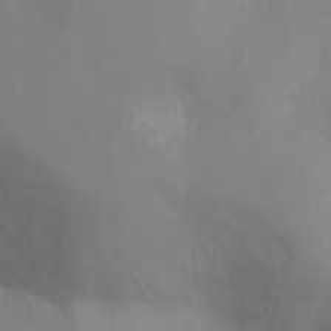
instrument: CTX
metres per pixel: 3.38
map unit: Ht
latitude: -17.0298
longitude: -40.4223
